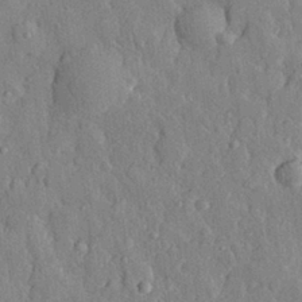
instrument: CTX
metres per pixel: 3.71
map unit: eHh
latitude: 29.1592
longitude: -77.1781
